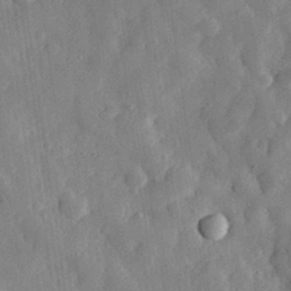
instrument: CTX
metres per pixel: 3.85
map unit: eHh
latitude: 29.1781
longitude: -77.9339
